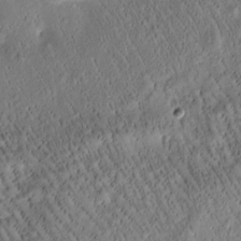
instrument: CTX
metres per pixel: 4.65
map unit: Htu
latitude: -1.6533
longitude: 171.3888
